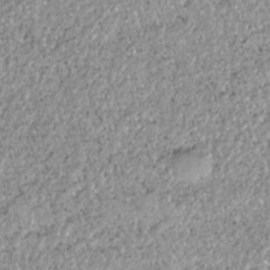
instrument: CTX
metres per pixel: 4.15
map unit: HNhu
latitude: -36.8597
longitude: 33.9745
